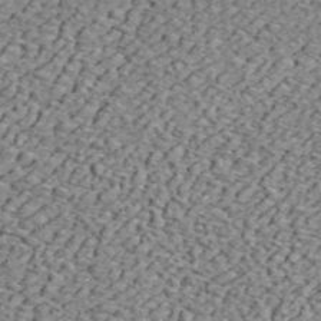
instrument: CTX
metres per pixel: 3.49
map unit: ANa
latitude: 45.0458
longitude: -84.9136
